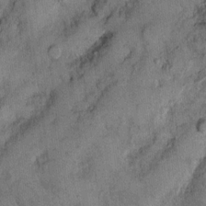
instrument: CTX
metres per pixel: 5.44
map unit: Hto
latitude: 12.0822
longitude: -59.0836
